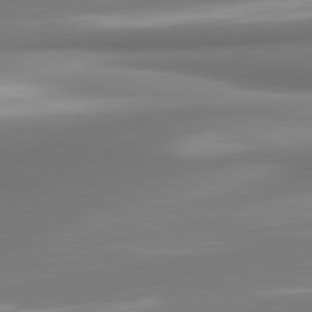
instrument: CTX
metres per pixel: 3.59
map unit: lApd
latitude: 80.1389
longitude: 179.6722
